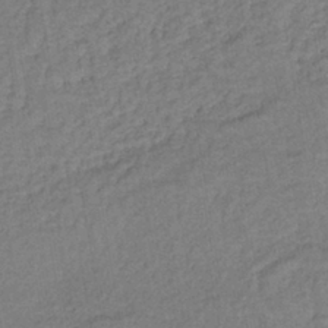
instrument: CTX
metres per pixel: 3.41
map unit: lHb
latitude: -39.6344
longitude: 72.9353
